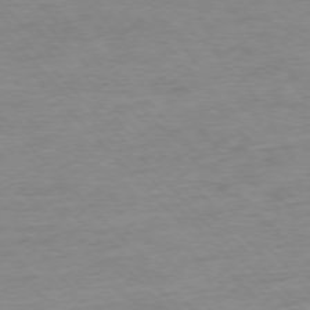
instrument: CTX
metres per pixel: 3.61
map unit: Ap
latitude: -77.1053
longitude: -93.1781
